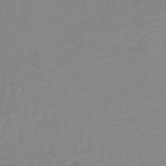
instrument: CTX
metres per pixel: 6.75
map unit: lHb
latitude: -44.1795
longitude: 62.8975
